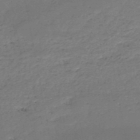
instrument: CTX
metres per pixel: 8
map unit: HNb
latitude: -50.9920
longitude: -39.1592
